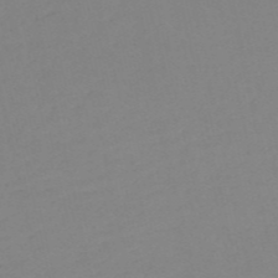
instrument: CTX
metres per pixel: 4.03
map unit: HNb
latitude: -53.6910
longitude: -50.3656
